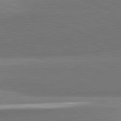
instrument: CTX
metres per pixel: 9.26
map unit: lApd
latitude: 82.0444
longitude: 152.5951
